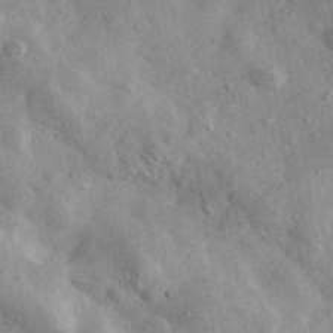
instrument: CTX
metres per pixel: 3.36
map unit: Ave
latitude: 39.2915
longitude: -107.6883
